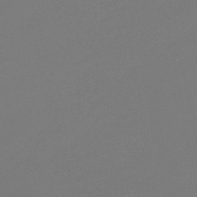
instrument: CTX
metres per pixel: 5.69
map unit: eHb
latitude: -47.1998
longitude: 86.4440
